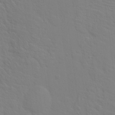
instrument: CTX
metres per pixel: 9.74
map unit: Hto
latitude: 17.7828
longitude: -39.6127
